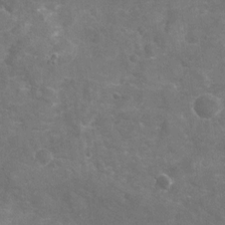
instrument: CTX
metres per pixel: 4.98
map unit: Nhu
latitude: -19.1620
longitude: -56.9891
